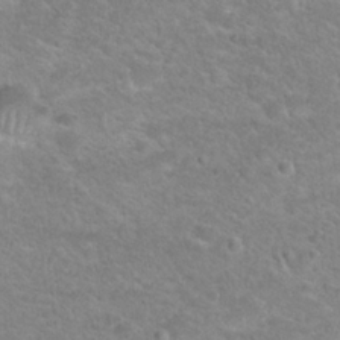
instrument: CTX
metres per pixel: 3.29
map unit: Hto
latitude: 24.2900
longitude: -49.8016
